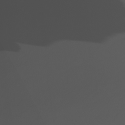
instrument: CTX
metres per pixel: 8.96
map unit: Nhu
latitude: -8.7085
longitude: -93.8205
